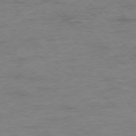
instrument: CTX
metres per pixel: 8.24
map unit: Ap
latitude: -77.2376
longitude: -89.2915
